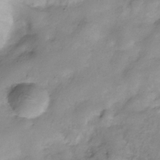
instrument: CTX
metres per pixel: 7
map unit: Hve
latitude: -33.4833
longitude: 91.7100
